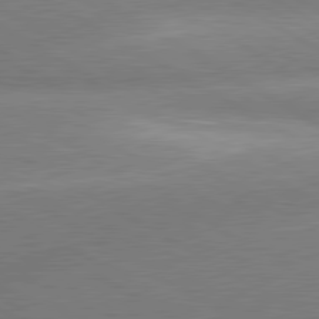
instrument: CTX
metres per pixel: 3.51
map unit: lApd
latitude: 80.3845
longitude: -155.2537
